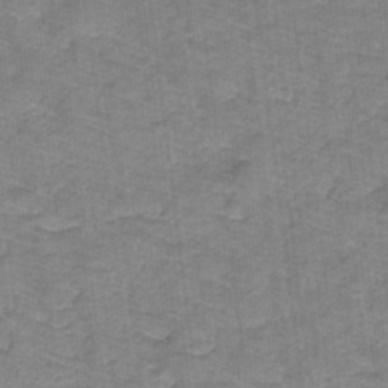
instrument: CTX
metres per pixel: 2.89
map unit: lHb
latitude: -31.5777
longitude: 66.1795
